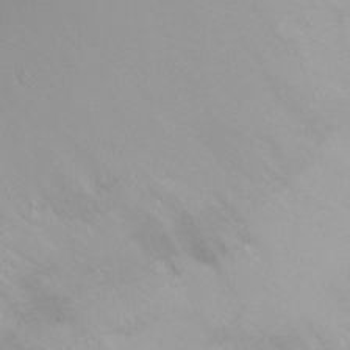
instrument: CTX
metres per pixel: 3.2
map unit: Ht
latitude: 2.1011
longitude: -34.2144
